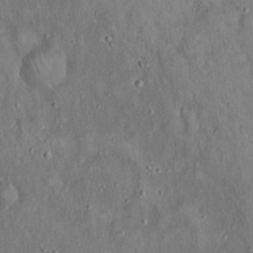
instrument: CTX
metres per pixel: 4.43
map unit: Hto
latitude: 18.5734
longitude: -60.7813
